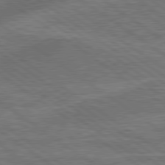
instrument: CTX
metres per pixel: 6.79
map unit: lApd
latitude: 79.4616
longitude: 173.3509
